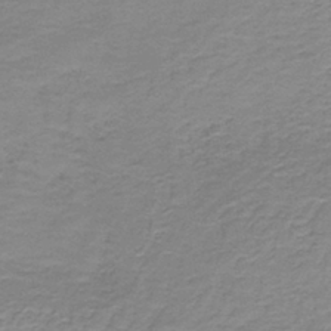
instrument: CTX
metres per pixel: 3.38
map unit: HNb
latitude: -38.4062
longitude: 50.9731
